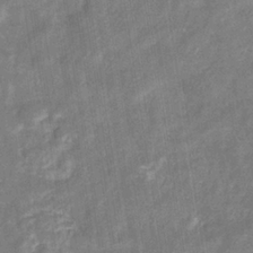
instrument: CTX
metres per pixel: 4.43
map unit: eHb
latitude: -35.0108
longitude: 74.7464
